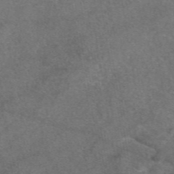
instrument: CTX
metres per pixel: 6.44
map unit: eAb
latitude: 47.6127
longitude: 109.2943
